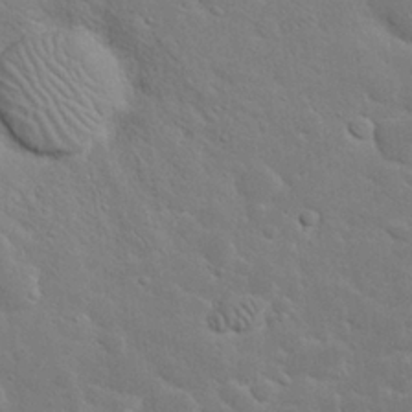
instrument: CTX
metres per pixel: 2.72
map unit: Nhu
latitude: 23.8016
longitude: -72.1200
